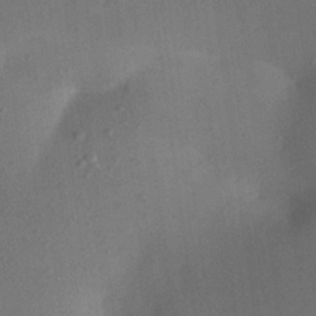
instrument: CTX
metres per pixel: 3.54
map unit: Aa
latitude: 22.4979
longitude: -147.3104
